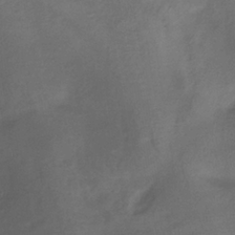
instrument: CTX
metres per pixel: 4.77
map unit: lHb
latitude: -35.1431
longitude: 66.7085
